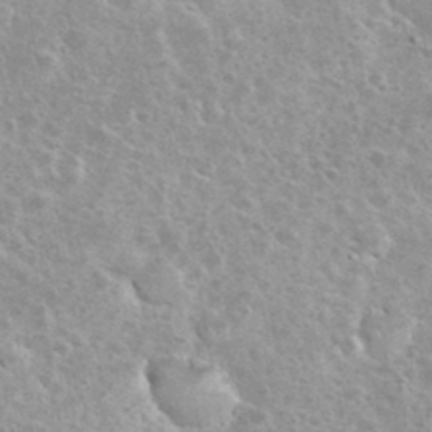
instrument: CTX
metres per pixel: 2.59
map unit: eHh
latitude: 35.5371
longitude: -60.5357
